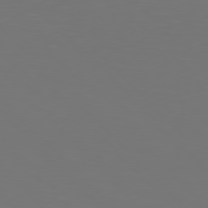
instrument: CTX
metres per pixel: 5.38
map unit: Hpe
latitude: 77.2159
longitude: -170.6679
